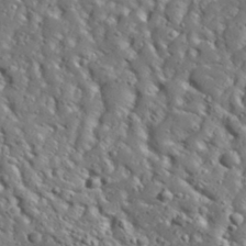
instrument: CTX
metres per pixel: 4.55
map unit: Aa
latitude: 32.3089
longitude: -132.8758
